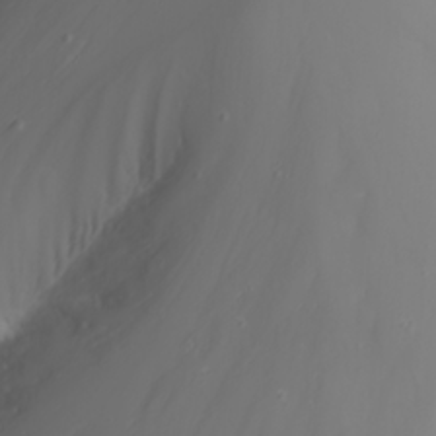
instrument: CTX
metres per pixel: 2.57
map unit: Nhu
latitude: -6.9730
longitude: -88.4790
